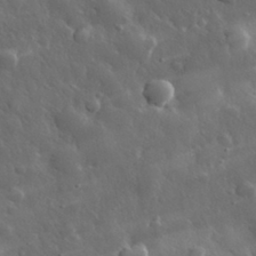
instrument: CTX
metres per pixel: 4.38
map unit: eHh
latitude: 30.3845
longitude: -78.7813
